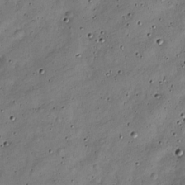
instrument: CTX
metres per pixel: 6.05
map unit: Nve
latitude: -25.6722
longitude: 106.4440
